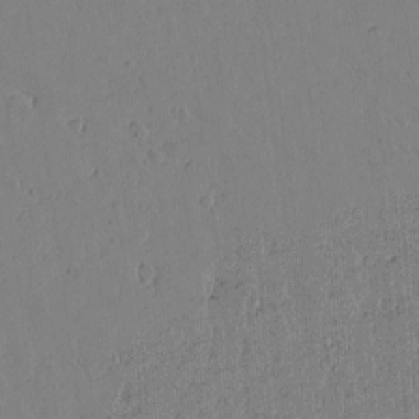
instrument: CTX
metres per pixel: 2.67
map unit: lAvf
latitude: 15.3860
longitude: -126.0444
